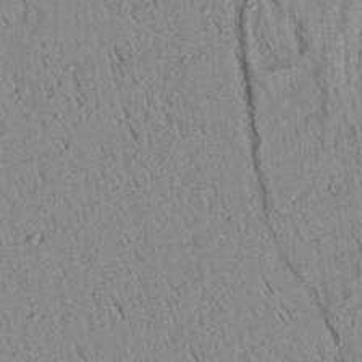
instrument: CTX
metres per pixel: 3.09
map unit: Aa
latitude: 19.2915
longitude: -147.5372
